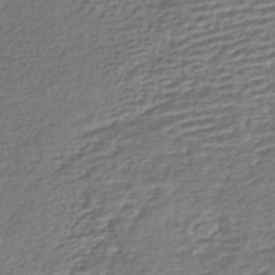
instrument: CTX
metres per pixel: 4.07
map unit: HNhu
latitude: -43.5588
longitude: 104.7652
